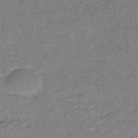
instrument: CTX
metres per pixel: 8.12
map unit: eHb
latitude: -45.4454
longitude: 89.3320
